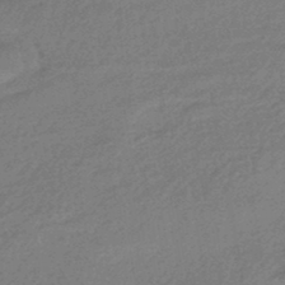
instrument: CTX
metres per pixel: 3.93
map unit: HNhu
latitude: -44.8030
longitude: 93.4454
